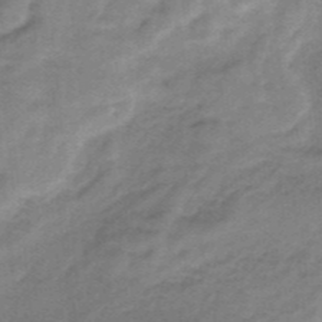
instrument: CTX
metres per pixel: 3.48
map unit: HNb
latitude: -34.1417
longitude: 60.0283
